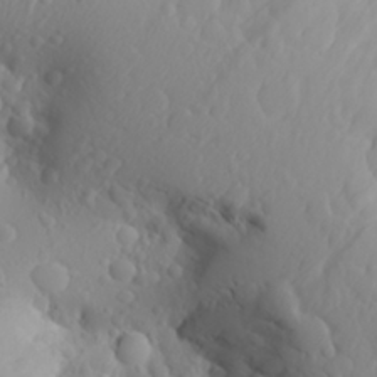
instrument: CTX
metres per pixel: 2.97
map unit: Aa
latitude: 24.3845
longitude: -146.3657
